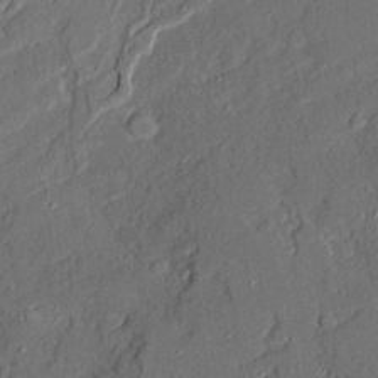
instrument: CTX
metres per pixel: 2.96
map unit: Ave
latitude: 20.0822
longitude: -128.1767
